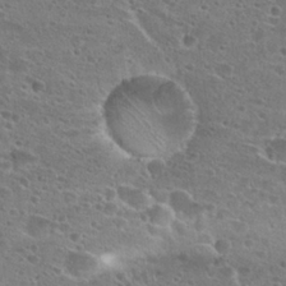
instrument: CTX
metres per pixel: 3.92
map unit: Hto
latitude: 26.4223
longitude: -45.5560
